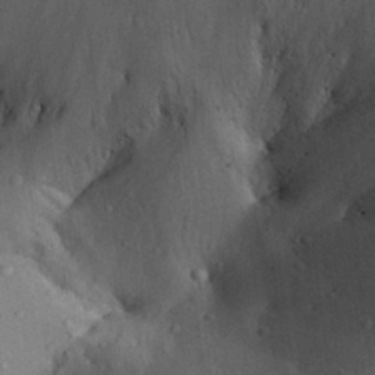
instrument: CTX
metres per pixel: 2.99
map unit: Aa
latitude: 27.5560
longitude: -134.3089
